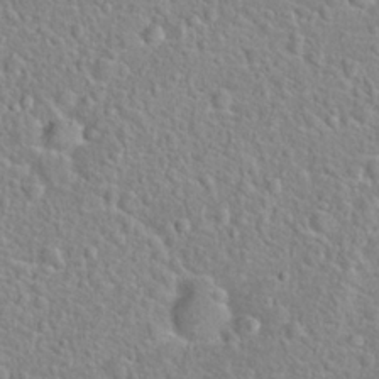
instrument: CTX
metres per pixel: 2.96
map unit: Hto
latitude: 22.7435
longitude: -46.7247
